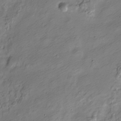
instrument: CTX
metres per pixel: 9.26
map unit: Nve
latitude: -24.2928
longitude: 106.8786
